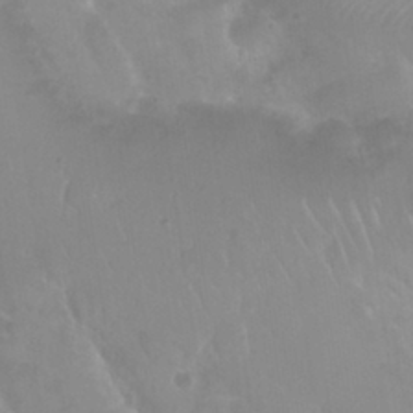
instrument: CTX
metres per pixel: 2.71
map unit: Nhu
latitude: 28.7435
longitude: -55.8394
